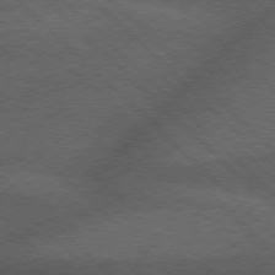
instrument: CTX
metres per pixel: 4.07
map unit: Hpe
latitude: 78.1200
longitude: -158.3467
